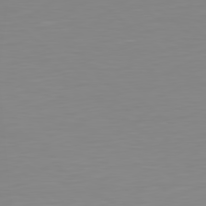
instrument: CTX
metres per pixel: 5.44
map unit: Hpe
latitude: 78.8002
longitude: -141.1970
